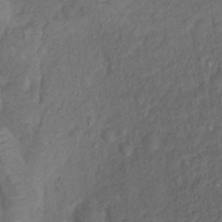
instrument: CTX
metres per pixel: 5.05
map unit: Nhu
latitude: 9.7072
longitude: -25.9717
